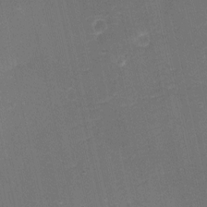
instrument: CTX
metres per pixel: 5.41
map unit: eHh
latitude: -3.7099
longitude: -76.7057
